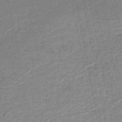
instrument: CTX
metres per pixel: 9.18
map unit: HNb
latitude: -50.2361
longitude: -50.1577
